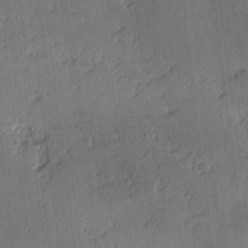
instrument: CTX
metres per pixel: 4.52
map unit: Hve
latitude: 2.6490
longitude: -121.4427
